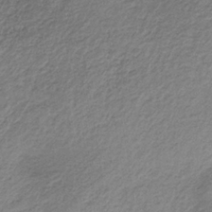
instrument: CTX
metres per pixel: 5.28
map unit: HNb
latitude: -33.4455
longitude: 63.1998
